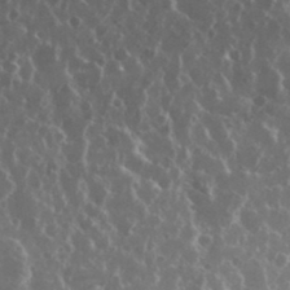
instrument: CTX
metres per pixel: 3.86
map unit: eHh
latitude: 34.4601
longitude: -58.3467
